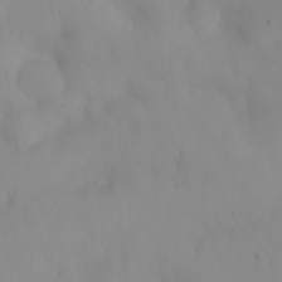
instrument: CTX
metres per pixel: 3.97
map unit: eHh
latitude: 24.8191
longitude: -64.5357
